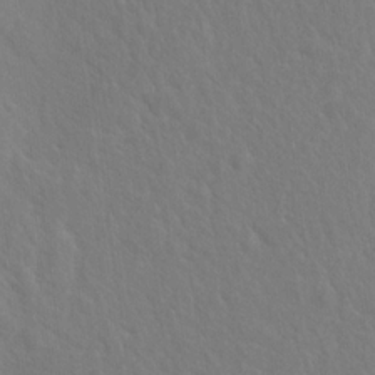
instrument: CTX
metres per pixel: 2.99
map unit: Hto
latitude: 19.3859
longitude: -40.0255
